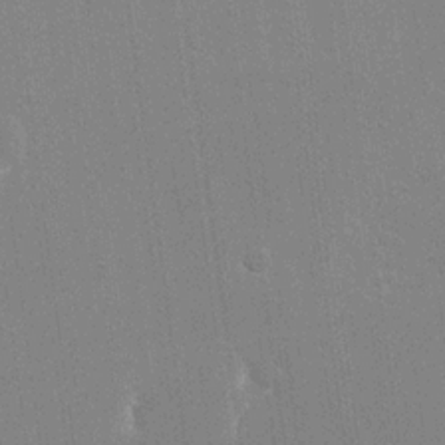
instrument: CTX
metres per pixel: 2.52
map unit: eHh
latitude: 18.9702
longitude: -68.2712
